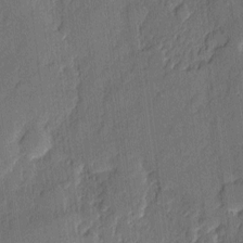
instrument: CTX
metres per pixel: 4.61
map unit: eHh
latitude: 5.7072
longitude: -75.4049
